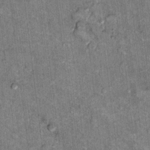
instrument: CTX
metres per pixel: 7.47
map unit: Hto
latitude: 10.4034
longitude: -36.3845
